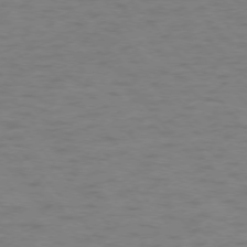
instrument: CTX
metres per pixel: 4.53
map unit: Ap
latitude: -75.8612
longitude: -70.3656
